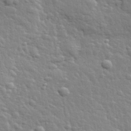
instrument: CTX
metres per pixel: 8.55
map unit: lHvf
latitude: 34.1200
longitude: -81.7261
